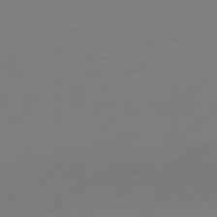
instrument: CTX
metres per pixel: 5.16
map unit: Hpe
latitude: -81.0676
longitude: 14.0283
